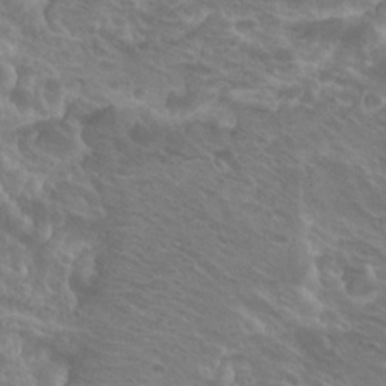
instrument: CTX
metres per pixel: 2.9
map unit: Hto
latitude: 20.1389
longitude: -32.6302
